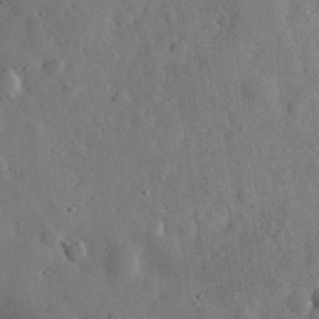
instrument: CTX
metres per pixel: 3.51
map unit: eHh
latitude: 30.5735
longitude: -77.8205
